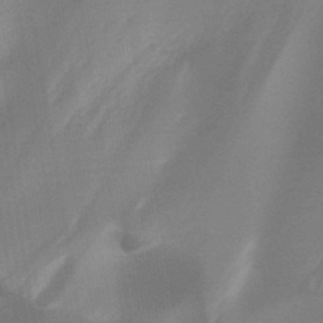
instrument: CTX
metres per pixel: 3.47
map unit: HNb
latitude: -44.7463
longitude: -44.9325
